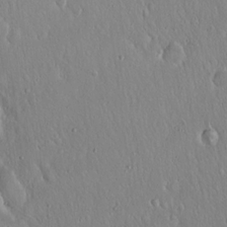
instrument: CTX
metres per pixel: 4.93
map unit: Hto
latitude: 17.1025
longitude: -57.6504
